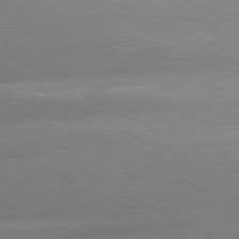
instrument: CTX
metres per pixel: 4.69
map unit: lApd
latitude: 80.5168
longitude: -158.5924
